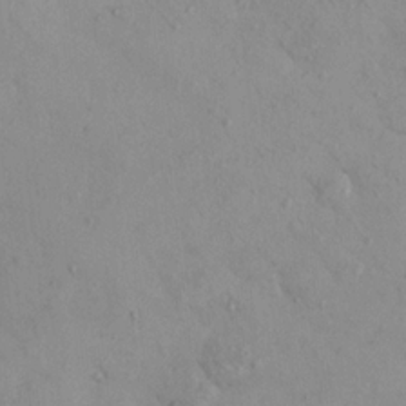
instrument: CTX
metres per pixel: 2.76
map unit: eHh
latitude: -0.2929
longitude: 17.8234
